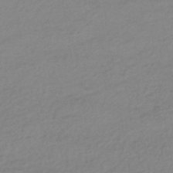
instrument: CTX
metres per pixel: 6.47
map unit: HNhu
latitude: -43.2187
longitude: 96.2173
